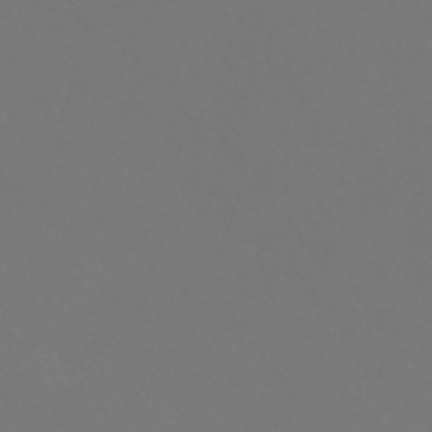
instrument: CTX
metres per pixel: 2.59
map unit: HNhu
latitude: -43.9556
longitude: 94.2739
